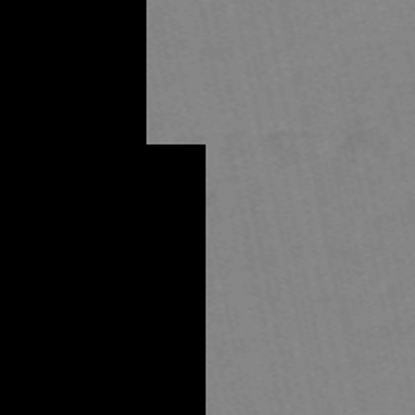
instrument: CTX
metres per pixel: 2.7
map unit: Nve
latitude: -58.0849
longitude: 50.1984
